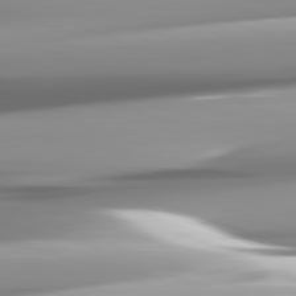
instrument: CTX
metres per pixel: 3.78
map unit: lApd
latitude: 82.5545
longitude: -143.4238
